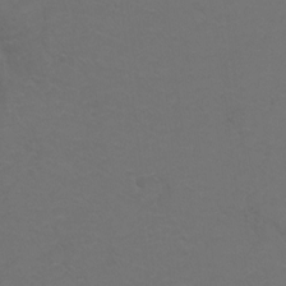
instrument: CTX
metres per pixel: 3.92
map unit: Hto
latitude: 6.3089
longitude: -30.8758
